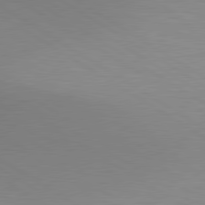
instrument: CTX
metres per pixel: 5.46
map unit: lApd
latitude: 80.1578
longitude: 131.0864
